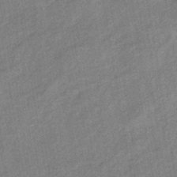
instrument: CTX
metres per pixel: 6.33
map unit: eHb
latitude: -41.3321
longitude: 82.1984
